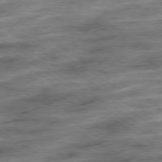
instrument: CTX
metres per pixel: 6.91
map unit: Ap
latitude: -79.6533
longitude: -48.3089
